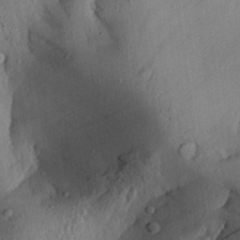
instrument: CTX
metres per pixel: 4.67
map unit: Aa
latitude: 28.4979
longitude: -132.8947
